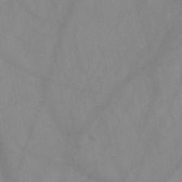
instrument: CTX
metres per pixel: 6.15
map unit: HNb
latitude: -44.5196
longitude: -41.3670
